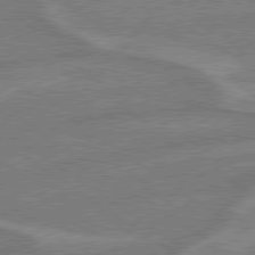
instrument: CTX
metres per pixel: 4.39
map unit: lApd
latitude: 79.1403
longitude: -165.1592
